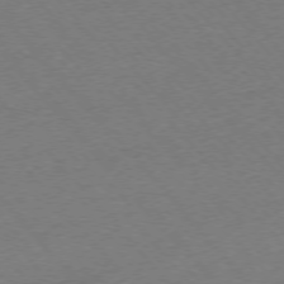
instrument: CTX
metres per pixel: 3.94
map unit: Ap
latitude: -76.1795
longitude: -94.2334
